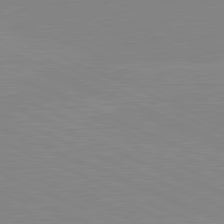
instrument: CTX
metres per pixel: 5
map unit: lApd
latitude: 81.6505
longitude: -156.1766
